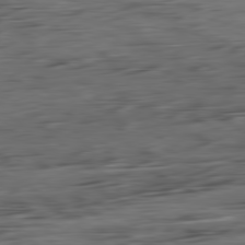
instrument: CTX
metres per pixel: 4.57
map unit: Ap
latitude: -81.0865
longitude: -96.1389
